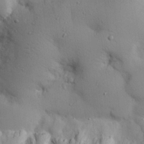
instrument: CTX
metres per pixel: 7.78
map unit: eHh
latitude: 26.4979
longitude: -75.4426
